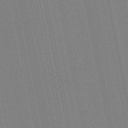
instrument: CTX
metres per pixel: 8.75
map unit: HNb
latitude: -52.6518
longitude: -45.3859
